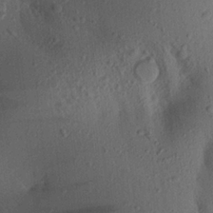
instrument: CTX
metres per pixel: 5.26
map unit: Aa
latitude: 21.0081
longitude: -147.6127
